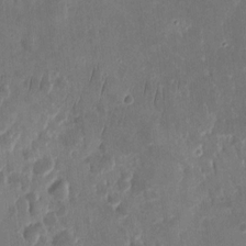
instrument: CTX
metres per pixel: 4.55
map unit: eHh
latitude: 8.9514
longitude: -73.7828
